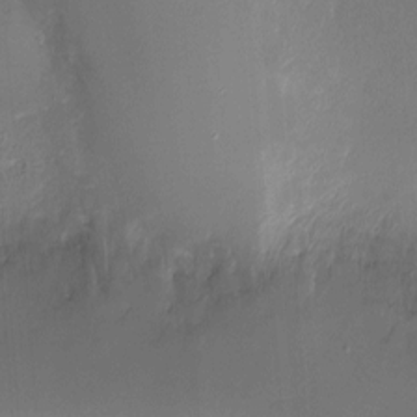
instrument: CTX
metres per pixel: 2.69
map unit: Ht
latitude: -6.2550
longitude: -26.2145
